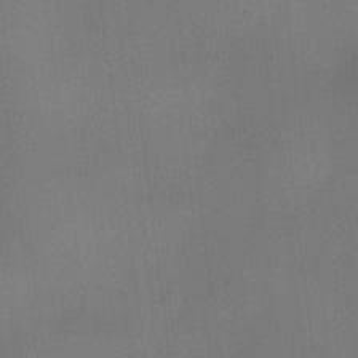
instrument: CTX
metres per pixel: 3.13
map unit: HNhu
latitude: 9.7639
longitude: 9.9556
